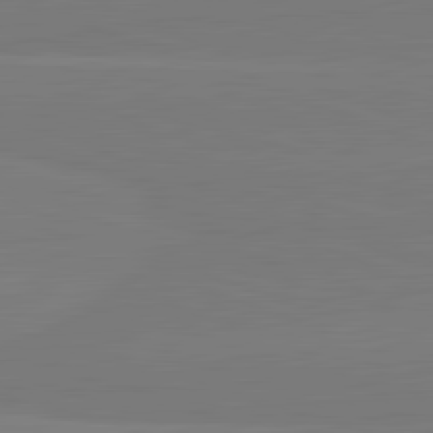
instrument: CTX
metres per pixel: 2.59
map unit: lApd
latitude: 82.1199
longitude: 164.7086
